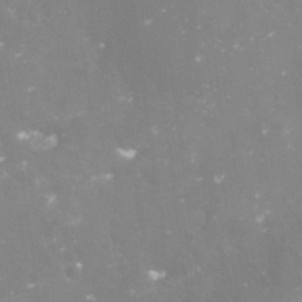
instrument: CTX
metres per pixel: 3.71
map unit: Nve
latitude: -17.7478
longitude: -59.3860
